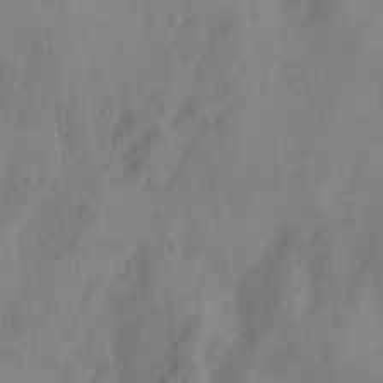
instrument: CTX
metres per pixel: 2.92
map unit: Ave
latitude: 18.6868
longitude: -131.6883
